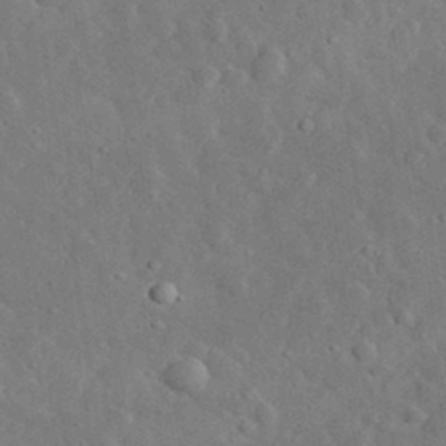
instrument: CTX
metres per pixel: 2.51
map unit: lHvf
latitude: 32.8758
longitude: -85.5371
